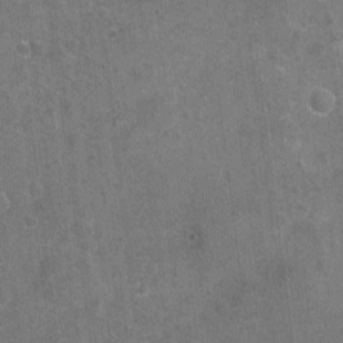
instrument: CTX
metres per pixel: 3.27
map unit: Nhu
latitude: -17.0865
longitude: -56.4034
